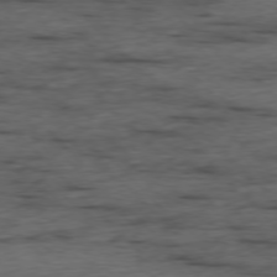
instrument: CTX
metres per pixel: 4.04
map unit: Ap
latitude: -77.0864
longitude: -91.5560
